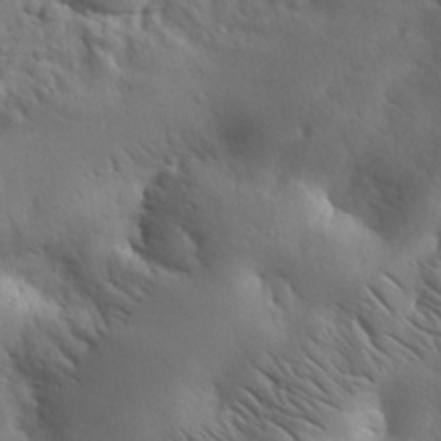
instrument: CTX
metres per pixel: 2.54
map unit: eHh
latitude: 31.5938
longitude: -69.2537
